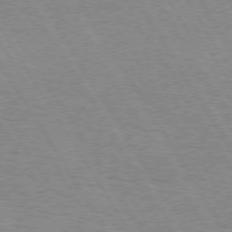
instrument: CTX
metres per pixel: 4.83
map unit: Hpe
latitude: 73.2159
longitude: -143.3860
